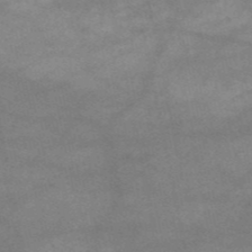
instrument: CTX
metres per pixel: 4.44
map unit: HNb
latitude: -54.2173
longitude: -41.6504
